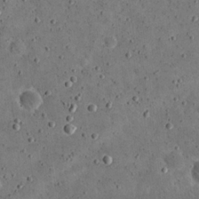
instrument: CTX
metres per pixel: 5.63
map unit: eHh
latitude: 21.4616
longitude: -65.4993
